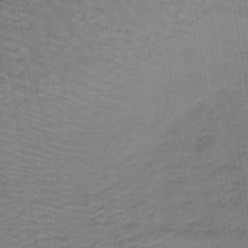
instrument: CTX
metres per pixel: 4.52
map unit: lHb
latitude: -39.8234
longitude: 61.8422
